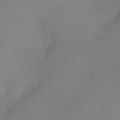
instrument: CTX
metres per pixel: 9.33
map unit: Ht
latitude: -4.3873
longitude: -27.7450
